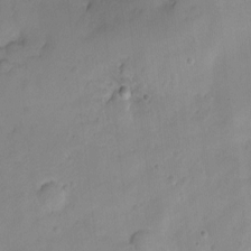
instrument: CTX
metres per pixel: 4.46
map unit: Ht
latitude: -5.6722
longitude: -21.0081
